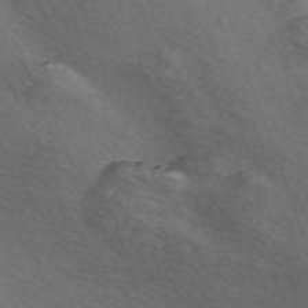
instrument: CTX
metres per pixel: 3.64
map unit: Nve
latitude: -57.2376
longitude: 58.0849
